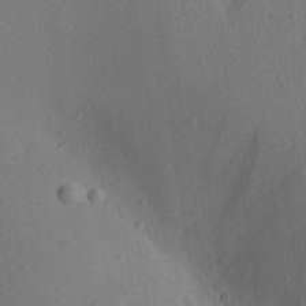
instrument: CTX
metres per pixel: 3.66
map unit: lAa
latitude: 21.2159
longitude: -138.9892
